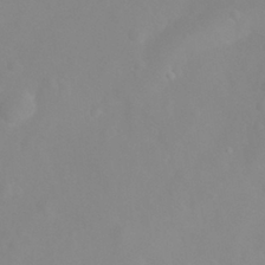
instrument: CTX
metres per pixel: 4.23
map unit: eHh
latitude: 31.5938
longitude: -58.1200
